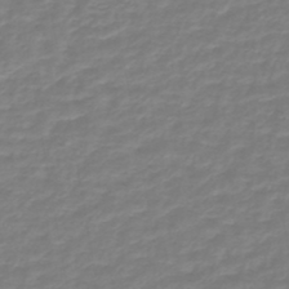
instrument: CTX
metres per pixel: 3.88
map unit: lHb
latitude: -43.0108
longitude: 63.6155
